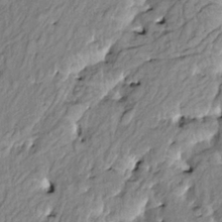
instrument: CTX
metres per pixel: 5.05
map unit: HNhu
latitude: 2.5357
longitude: 8.7085
